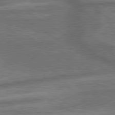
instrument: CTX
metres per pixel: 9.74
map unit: lApd
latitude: 79.9906
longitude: -171.8961
